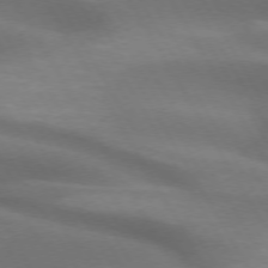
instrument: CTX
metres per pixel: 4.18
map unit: lApd
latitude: 72.8191
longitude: -51.6316
